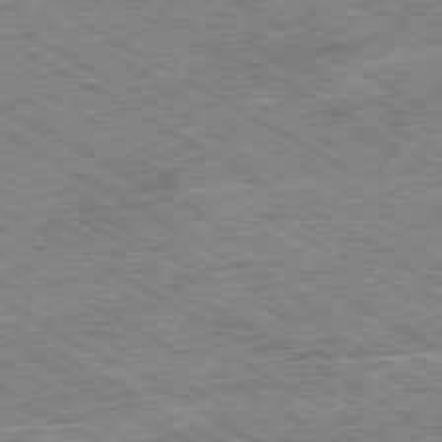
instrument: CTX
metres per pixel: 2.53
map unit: Ap
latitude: -80.1606
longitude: -79.6127
